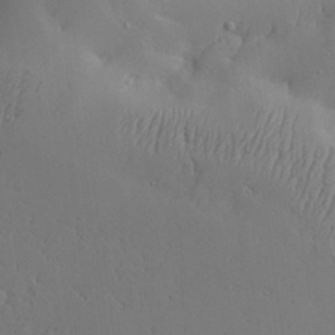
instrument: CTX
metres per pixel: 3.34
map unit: Aa
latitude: 25.6127
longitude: -129.8583
